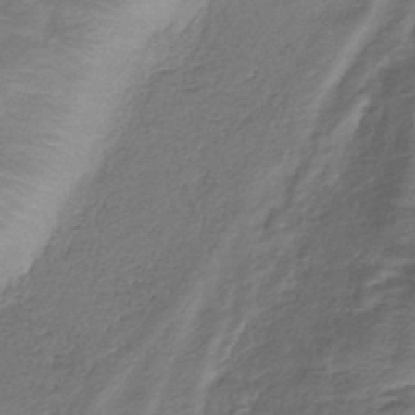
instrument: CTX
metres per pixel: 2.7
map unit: lHb
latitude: -39.3510
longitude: 75.5399
